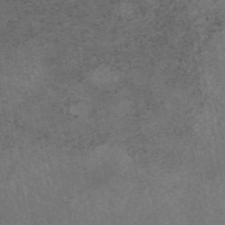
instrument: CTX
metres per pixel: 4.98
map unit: eAb
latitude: 45.3481
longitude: 124.1228
